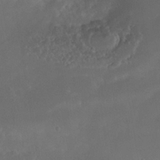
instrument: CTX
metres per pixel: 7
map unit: Nhe
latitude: -39.0109
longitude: -118.6868
